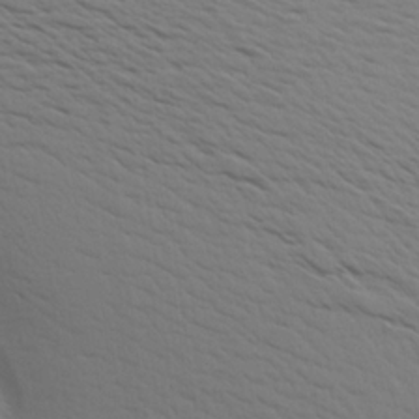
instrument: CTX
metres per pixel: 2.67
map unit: Aa
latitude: 18.8380
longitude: -142.8947
